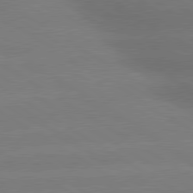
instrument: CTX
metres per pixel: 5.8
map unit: lApd
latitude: 80.1767
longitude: -149.0647
